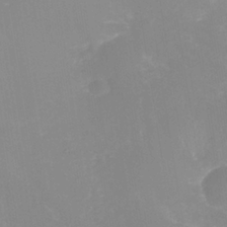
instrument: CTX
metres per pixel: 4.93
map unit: Nhe
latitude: -37.1620
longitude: -113.0836
